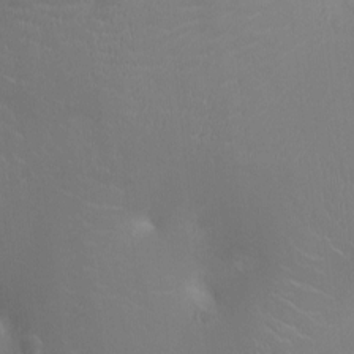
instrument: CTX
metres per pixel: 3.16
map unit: Ht
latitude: -2.8785
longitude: -16.2712
